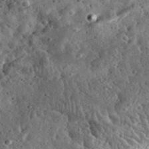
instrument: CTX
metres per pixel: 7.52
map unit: eHh
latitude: 33.8772
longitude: -79.0270
